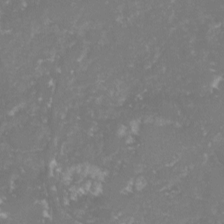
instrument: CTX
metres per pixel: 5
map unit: lHvf
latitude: -16.1417
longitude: -98.3656
